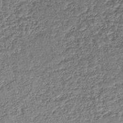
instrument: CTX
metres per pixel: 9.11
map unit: lHb
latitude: -43.2187
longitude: 79.6910
